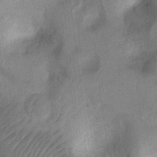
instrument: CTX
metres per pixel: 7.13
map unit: Ht
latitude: 4.2333
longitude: -29.5182
